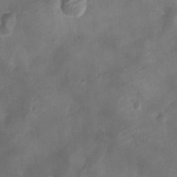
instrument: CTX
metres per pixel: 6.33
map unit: Ht
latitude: -2.8219
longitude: -19.8016
